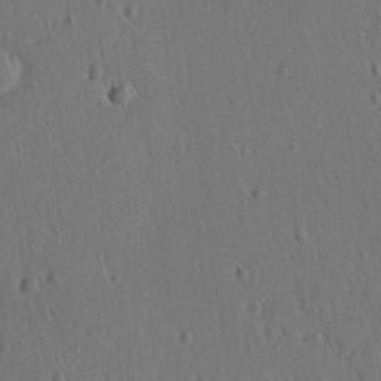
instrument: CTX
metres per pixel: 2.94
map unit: lAvf
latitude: -9.7100
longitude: -120.1389
